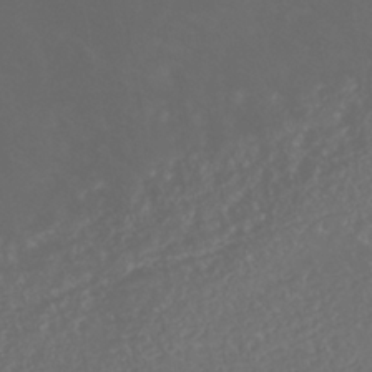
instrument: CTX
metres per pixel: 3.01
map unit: Nhe
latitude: -37.9367
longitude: -88.4601
